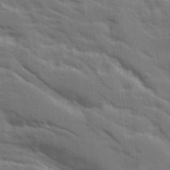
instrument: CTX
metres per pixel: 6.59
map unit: Ave
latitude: 14.8191
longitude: -130.3846
